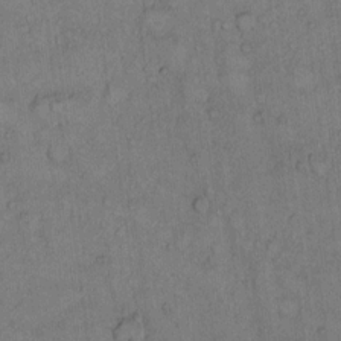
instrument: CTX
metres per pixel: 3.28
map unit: Hto
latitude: 11.3482
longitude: -58.0822
